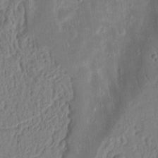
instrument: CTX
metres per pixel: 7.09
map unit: Ht
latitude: 12.1578
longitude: -75.3671
